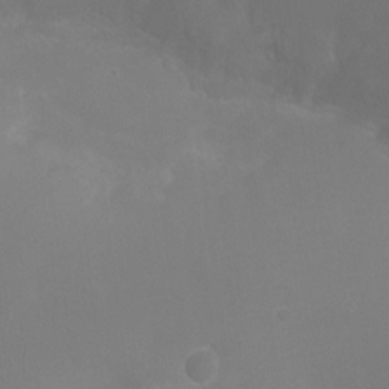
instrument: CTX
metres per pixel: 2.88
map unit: Ht
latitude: -3.7099
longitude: -18.8947
